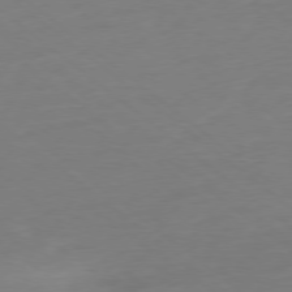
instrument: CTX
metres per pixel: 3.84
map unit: Ap
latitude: -78.3684
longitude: -76.3089
